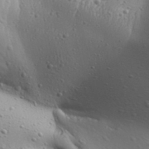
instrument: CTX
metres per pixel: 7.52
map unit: Aa
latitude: 32.2334
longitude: -133.9906
